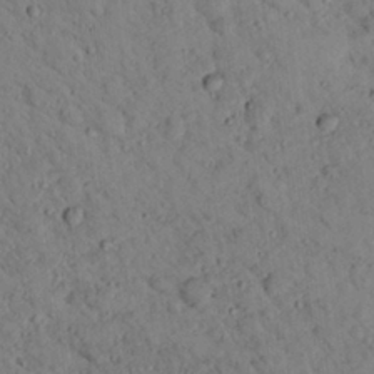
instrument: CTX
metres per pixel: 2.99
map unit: lHvf
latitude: 13.9339
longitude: 178.8597
